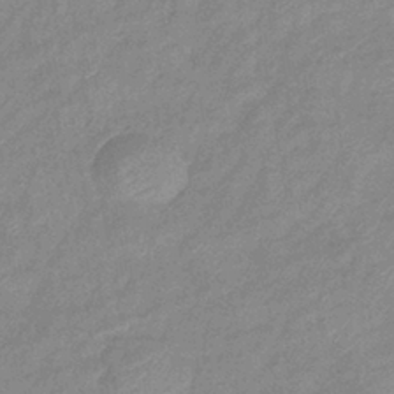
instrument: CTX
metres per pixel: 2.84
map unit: eHb
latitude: -40.0661
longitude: 79.6533
